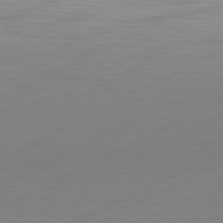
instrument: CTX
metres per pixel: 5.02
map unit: Hpe
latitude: -81.7100
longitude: 13.5210
